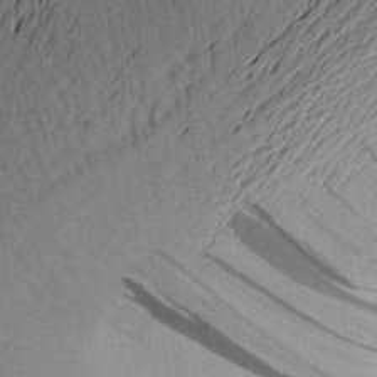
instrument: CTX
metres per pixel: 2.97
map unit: Aa
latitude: 22.4034
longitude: -148.1578
